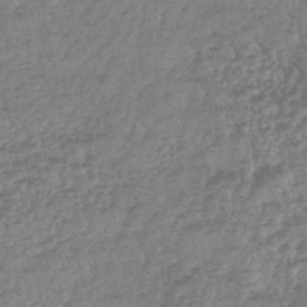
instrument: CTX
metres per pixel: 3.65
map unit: lHb
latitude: -44.1984
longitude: 80.9542
